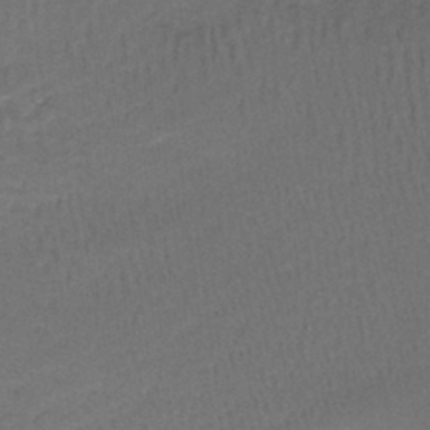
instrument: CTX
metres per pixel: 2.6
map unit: lHb
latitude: -42.9730
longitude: 57.9556
